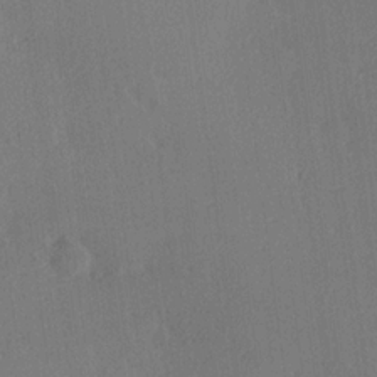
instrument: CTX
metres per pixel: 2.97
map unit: Hve
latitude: 19.1214
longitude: 149.6344
